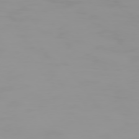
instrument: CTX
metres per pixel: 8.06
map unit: Hpe
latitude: 74.2523
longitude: -128.5546
